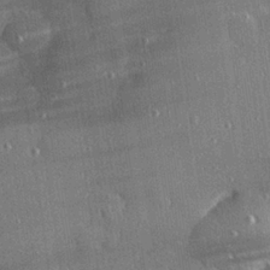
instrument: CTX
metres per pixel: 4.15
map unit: Hve
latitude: 27.6883
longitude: -90.5546
